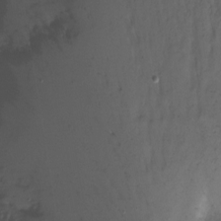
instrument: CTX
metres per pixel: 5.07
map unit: Nhu
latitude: -11.1809
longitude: -45.6505
